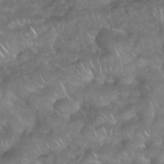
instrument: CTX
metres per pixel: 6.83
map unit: eHh
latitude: 39.1970
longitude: -58.6302
